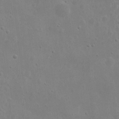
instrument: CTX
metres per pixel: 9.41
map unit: eHh
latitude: 9.1970
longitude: -72.7058
